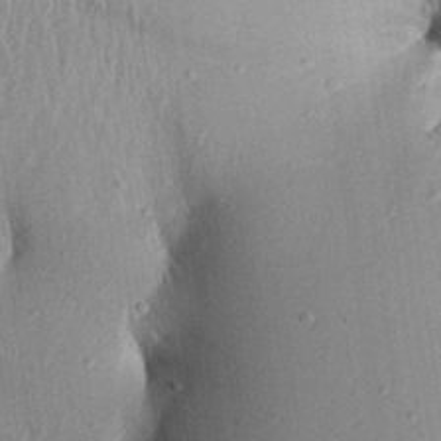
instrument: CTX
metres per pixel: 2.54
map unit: Aa
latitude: 22.4601
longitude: -148.1956
